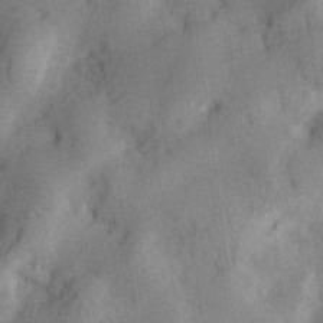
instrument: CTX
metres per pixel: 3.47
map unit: lHvf
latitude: 24.0822
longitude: 142.8596
